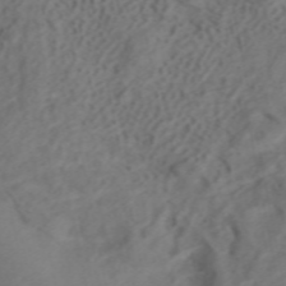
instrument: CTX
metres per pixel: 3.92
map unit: ANa
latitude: 42.1578
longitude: 33.3510
